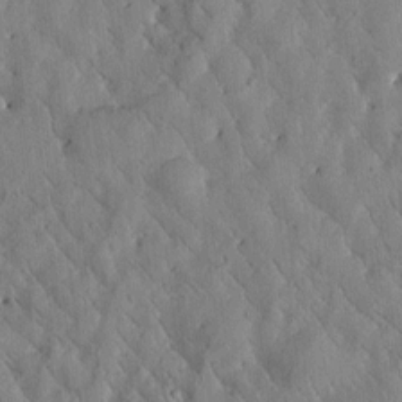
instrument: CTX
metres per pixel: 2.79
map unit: Htu
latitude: -0.0283
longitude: 176.0661
